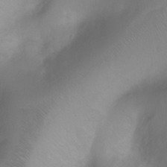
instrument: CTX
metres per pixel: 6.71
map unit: Ht
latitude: 0.1389
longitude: -46.2334
